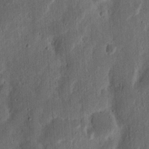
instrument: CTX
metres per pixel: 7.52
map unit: Nhu
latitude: 14.8947
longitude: -74.4034
